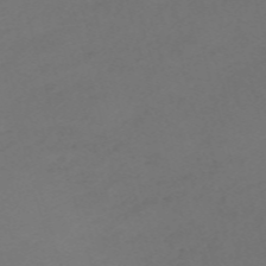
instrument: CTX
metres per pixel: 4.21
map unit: Nve
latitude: -59.7288
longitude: 60.4062
